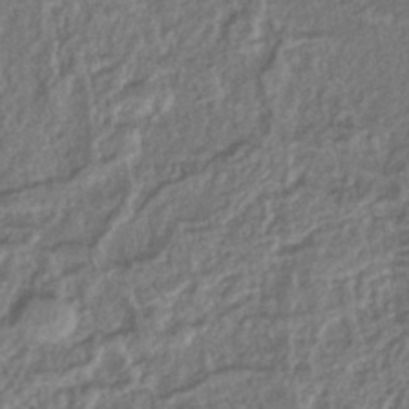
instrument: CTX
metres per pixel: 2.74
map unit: lHb
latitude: -40.8975
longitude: 62.1039
